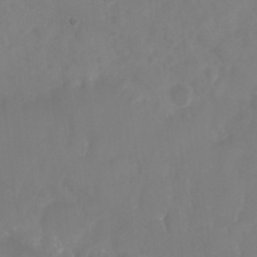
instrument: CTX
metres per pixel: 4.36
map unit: Nhu
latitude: 25.4426
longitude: -62.6491
